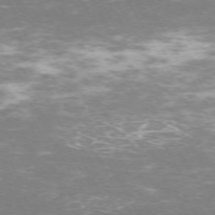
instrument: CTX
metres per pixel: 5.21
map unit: Hpe
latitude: -71.9745
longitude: 7.9556
